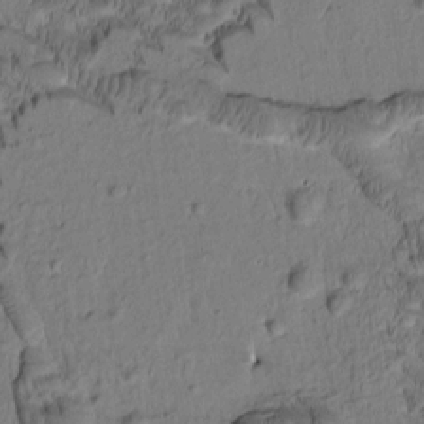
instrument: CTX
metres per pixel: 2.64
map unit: Htu
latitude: -2.1983
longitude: 172.1983
